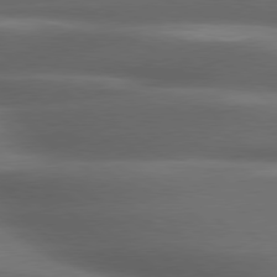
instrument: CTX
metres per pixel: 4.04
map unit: lApd
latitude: 79.2537
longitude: -116.6868
